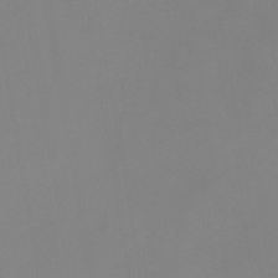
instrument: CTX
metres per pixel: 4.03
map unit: eHb
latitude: -29.8611
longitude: 70.8975
